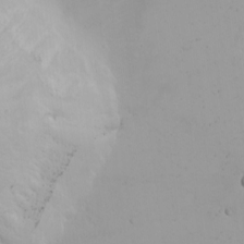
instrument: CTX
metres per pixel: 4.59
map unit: Nhu
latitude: -4.7841
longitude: -83.6693
